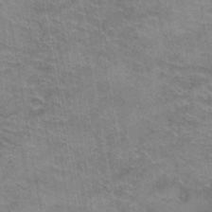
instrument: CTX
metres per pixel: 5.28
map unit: Hto
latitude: 39.2159
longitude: -42.4601
